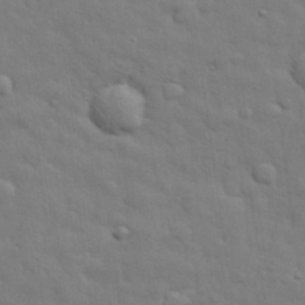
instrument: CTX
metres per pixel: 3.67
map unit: eHh
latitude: 29.5182
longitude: -75.5182
